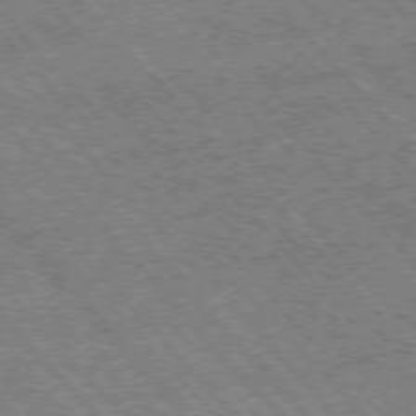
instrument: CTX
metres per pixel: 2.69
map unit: Hpe
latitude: -77.0297
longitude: 12.5952
